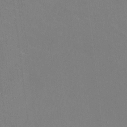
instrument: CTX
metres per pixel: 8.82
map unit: HNhu
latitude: -0.1984
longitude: -1.9906
